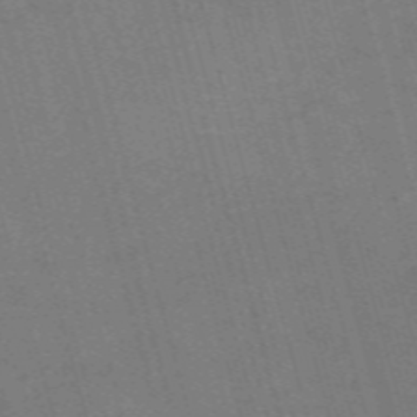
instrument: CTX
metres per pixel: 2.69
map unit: Nve
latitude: -59.7666
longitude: 62.8408
